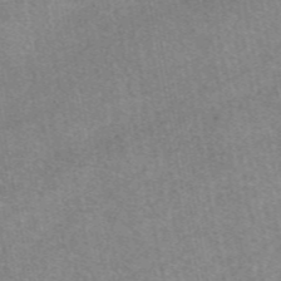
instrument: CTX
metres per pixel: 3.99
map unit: eAb
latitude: 48.6302
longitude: 113.1242
